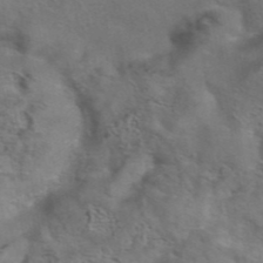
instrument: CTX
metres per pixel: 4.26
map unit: eAb
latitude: 42.1011
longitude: 104.5762
